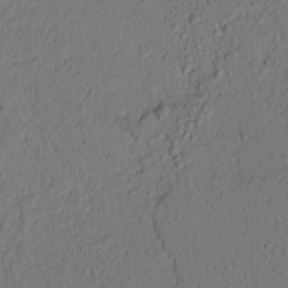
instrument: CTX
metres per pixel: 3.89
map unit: lAvf
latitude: 8.6680
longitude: 166.5574
